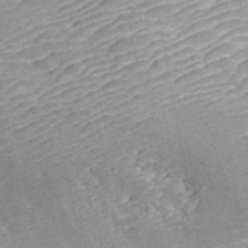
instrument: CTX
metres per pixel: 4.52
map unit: ANa
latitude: 44.2522
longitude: 45.4643
